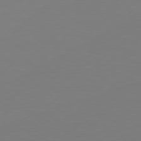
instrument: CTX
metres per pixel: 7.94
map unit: Hpe
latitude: 78.4790
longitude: -122.5735
